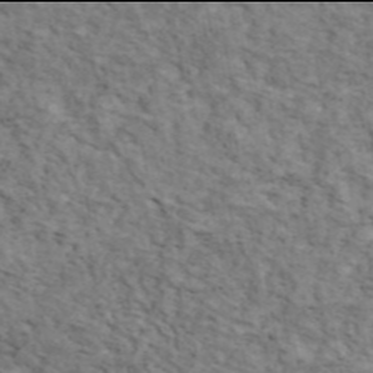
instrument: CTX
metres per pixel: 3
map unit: ANa
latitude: 45.9906
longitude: 29.6911
